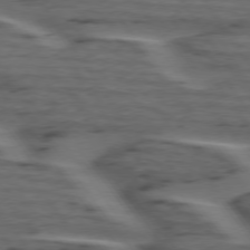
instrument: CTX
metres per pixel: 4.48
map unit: lApd
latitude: 75.3671
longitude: -70.1011
